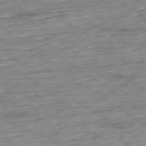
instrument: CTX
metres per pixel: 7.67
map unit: Hpe
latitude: -79.2942
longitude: 12.2929
